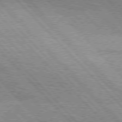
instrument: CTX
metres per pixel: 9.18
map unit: lApd
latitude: 76.3845
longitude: -73.3104
